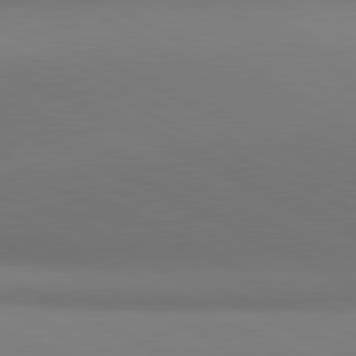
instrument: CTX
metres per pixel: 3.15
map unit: lApd
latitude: 81.2915
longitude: 145.5210
